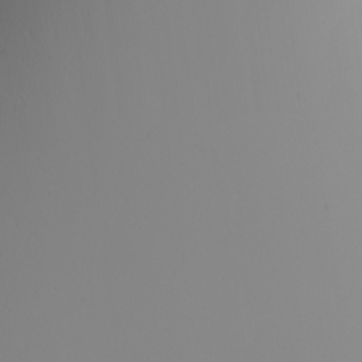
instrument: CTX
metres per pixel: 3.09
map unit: Nhu
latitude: -6.2739
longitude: -93.3859
